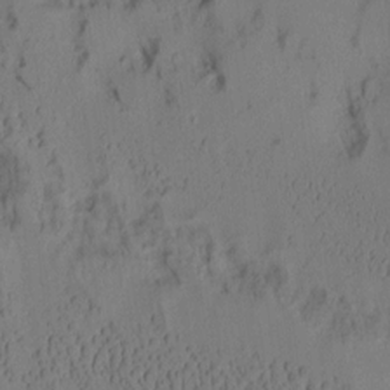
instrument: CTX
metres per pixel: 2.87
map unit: Aa
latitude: 7.4237
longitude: -127.9339
